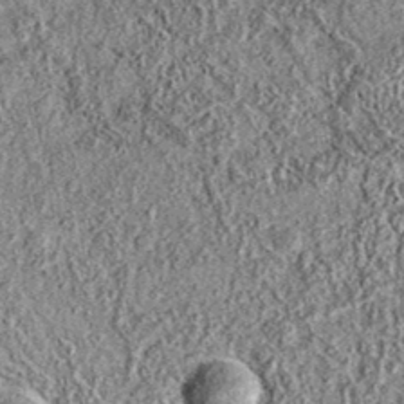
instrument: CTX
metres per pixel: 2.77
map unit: eAb
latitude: 36.7246
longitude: 110.2362
